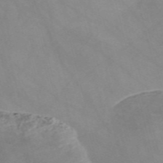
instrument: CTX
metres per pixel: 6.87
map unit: Nve
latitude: -58.0660
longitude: 58.5384
